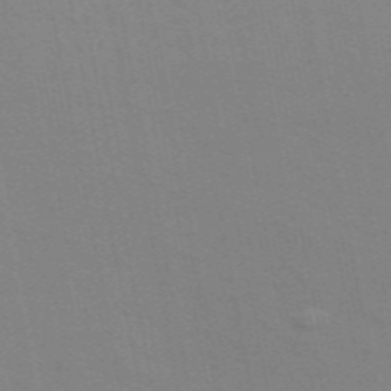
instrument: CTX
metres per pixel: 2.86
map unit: ANa
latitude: 49.4615
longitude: -74.0822
